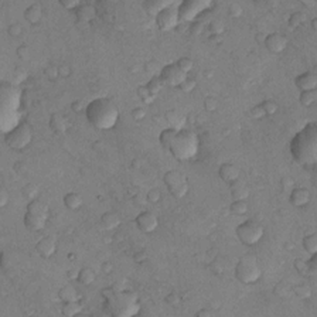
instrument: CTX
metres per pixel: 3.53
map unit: Nhu
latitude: 8.7435
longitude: -25.4426
